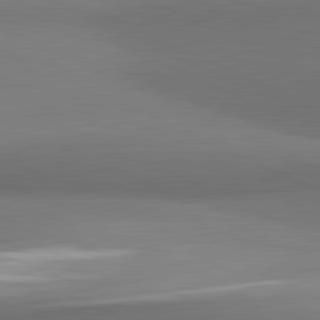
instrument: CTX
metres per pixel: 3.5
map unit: lApd
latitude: 81.7450
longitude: 153.9556
